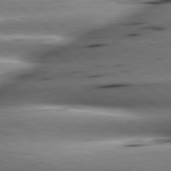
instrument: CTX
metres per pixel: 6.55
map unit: lApd
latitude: 79.3482
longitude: -140.9324
